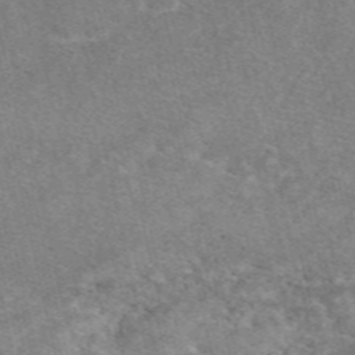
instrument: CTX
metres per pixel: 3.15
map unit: eAb
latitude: 48.1767
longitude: 112.3306
